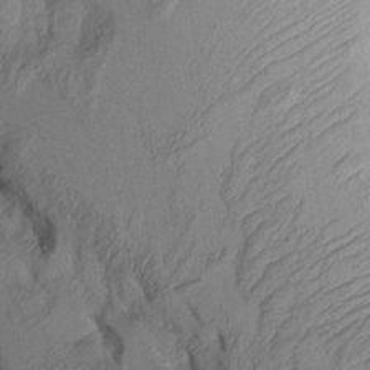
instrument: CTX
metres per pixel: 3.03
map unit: Aa
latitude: 9.1592
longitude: -127.2537
